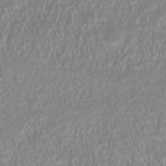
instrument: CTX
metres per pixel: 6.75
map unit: Nhu
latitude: -41.0864
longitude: -84.5168
